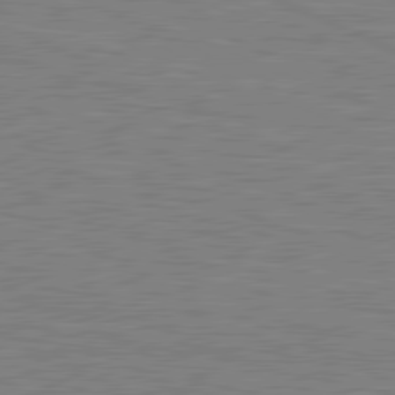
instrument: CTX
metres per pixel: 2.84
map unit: lApd
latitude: 81.0836
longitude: -170.9514
